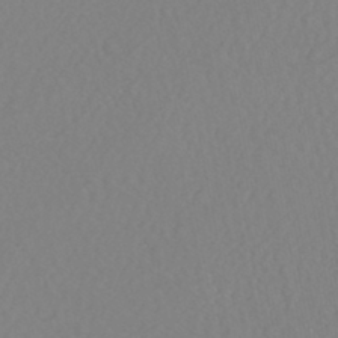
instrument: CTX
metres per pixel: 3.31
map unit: HNhu
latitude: -46.9541
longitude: 104.7652
